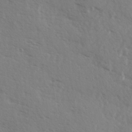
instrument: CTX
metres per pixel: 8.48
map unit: Ave
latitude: 13.4238
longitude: -101.8394
